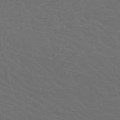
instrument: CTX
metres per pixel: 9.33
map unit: HNb
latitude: -52.9352
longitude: -51.1025
